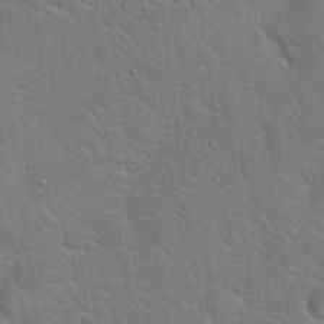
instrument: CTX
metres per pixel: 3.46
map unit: Hto
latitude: 19.9528
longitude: -51.1970
